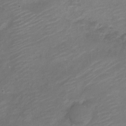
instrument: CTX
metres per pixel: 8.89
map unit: Nve
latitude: -18.5385
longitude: 109.4076
